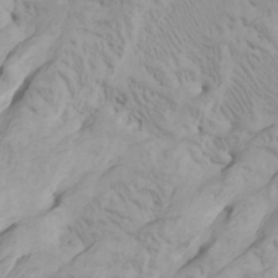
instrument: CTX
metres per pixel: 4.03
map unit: Htu
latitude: -6.7841
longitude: -70.4790
